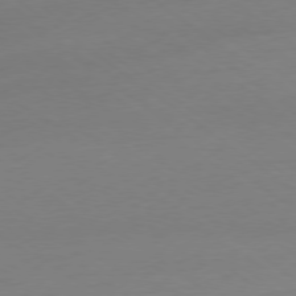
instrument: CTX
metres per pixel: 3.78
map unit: Ap
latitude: -78.9352
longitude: -98.1199
